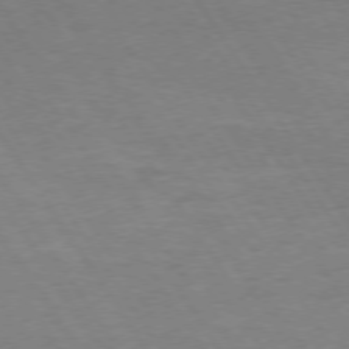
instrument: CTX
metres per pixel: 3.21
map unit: Hpe
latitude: 73.8395
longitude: -140.4978
